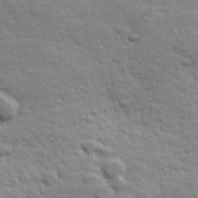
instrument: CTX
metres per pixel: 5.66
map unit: Hve
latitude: 24.6112
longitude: 144.5952
